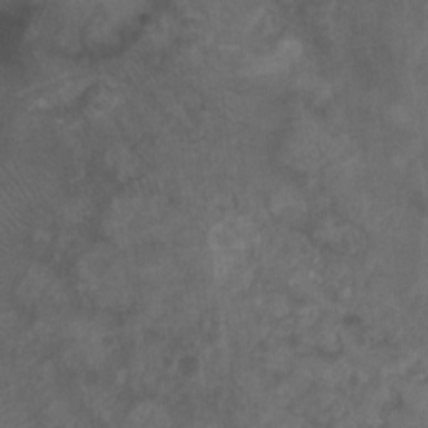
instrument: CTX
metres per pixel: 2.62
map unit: Ht
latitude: -2.0472
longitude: -32.6868
